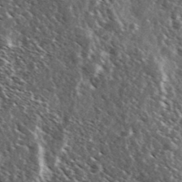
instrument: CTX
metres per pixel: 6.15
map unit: Ave
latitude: 37.1781
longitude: -110.2712
